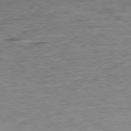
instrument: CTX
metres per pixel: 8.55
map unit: Ap
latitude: -79.1242
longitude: -101.3671
